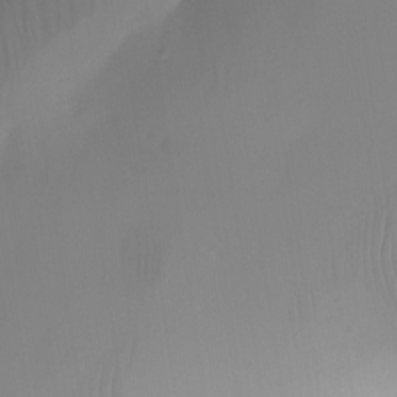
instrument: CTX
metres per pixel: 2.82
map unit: Nhu
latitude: -24.7463
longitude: -71.3670
